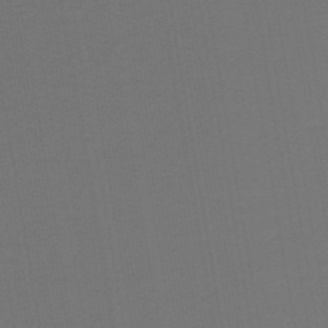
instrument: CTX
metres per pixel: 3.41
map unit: lHb
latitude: -46.1417
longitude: 71.7100
